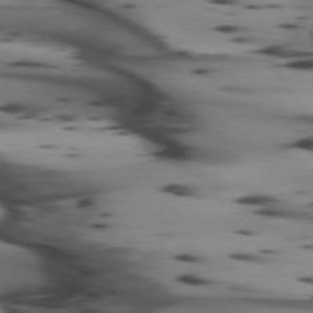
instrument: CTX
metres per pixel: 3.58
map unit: lApd
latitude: 74.3467
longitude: -64.0822
